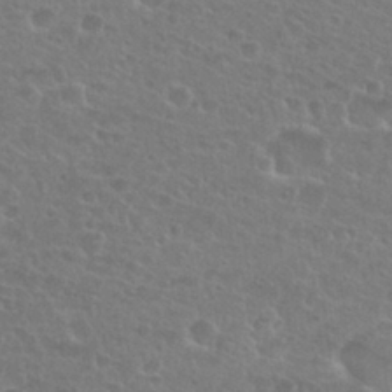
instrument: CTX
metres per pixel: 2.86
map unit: Nhu
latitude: 27.1403
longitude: -51.2914
